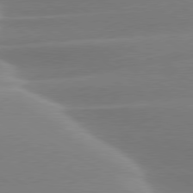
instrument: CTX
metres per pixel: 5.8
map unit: lApd
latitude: 79.5938
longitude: -114.5923
